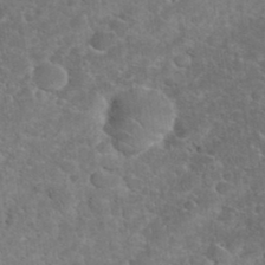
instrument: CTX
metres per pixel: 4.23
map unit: eHh
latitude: 35.6882
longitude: -64.5546
